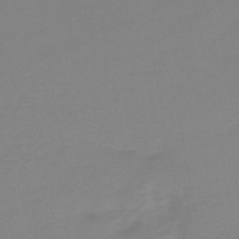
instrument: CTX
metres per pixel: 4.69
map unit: eHb
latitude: -45.9178
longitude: 86.0661
